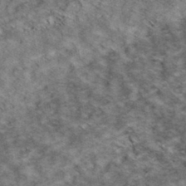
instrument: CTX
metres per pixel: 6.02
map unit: eHh
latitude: 37.3293
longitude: -79.9717
